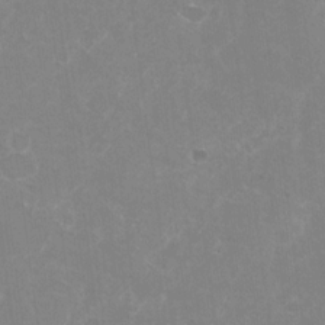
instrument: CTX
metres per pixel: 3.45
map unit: Nhu
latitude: -27.4643
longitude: -61.6505
